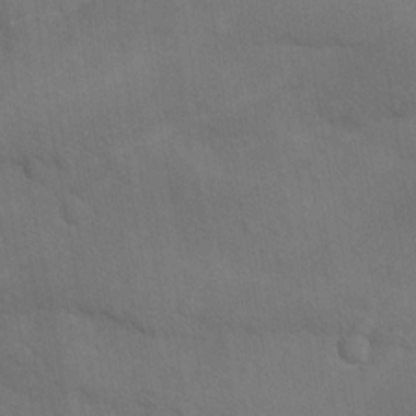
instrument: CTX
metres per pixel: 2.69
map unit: Ave
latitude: -8.1795
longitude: -120.4034
